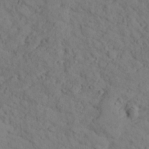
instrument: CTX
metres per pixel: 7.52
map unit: lHvf
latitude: 13.4238
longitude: 177.8611
